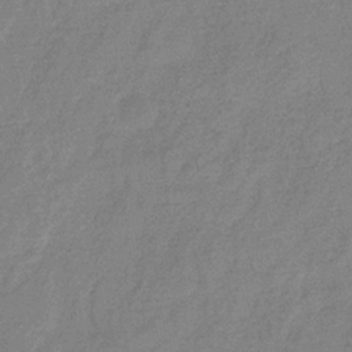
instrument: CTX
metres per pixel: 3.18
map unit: eHb
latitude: -33.3510
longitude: 75.1432
